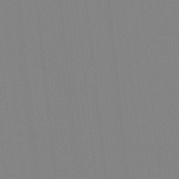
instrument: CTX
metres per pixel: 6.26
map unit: Ave
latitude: 3.6694
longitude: -112.8002
